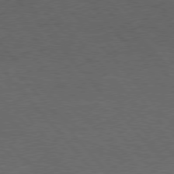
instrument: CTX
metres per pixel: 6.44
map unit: Hpe
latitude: 76.4223
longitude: -157.3859
